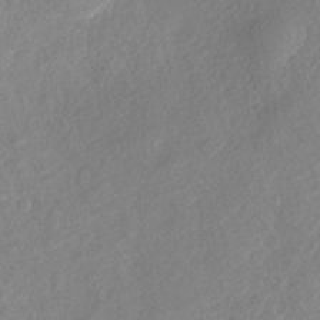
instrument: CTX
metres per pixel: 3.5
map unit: Nhe
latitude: -41.0486
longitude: -109.9339
